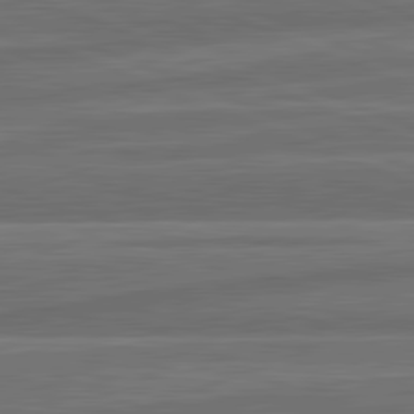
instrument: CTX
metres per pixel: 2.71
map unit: lApd
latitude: 82.1388
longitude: -171.1781
